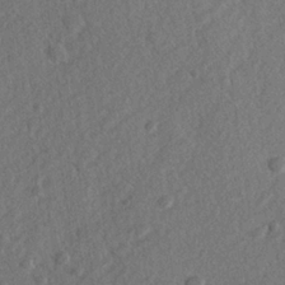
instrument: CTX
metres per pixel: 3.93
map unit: lHvf
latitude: 23.7450
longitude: 144.2928
